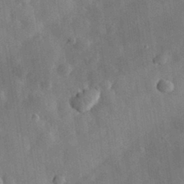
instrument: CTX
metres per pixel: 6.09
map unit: eHh
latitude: 30.7436
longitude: -77.7071
